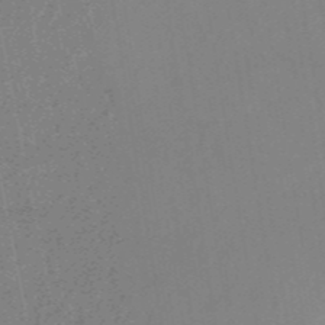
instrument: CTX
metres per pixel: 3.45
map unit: HNb
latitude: -53.5210
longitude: -49.0269
